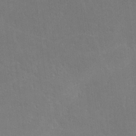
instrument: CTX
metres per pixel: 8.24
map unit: lHvf
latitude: -9.1620
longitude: -102.1200
